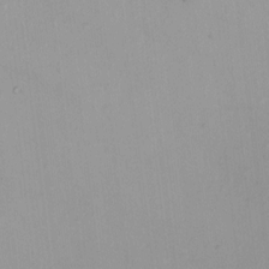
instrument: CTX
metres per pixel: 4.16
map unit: HNhu
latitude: 5.5749
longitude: 9.8233
